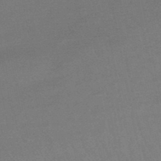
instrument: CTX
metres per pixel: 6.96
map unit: eHb
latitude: -48.6330
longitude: 86.5763
